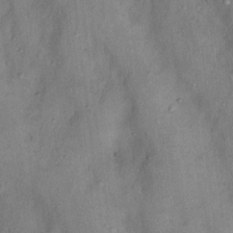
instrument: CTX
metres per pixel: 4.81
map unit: Nhu
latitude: 11.7072
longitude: -28.5168
